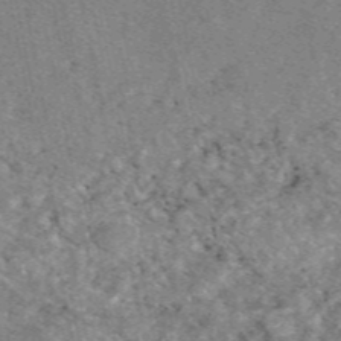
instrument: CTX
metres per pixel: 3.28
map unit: eAb
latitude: 48.6679
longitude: 109.5021
